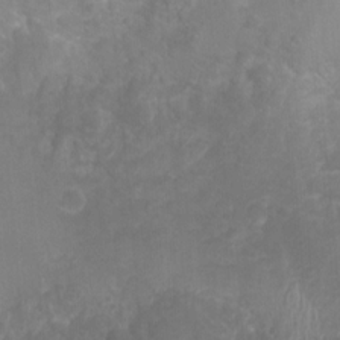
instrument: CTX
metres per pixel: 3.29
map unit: Nhu
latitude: 6.6868
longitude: -19.0458
